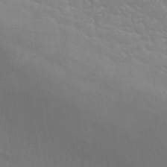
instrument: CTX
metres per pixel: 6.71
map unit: Nhu
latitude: 28.2333
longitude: -54.4601
